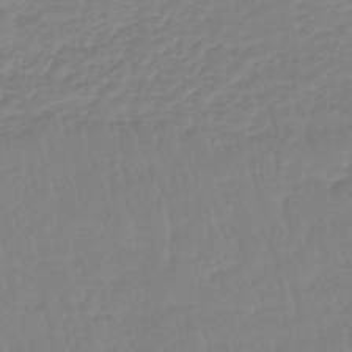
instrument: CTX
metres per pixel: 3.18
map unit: lHb
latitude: -41.3132
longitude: 67.1431
